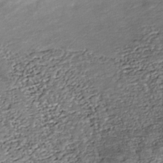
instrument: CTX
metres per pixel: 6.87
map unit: Nhu
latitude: -38.2173
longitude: -81.0836
